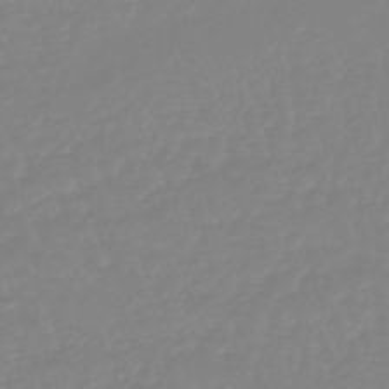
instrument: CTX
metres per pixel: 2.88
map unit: eHb
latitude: -45.1242
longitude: 81.0865
